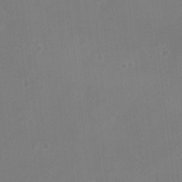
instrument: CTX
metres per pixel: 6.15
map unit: eHh
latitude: -4.1605
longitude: 19.6911
